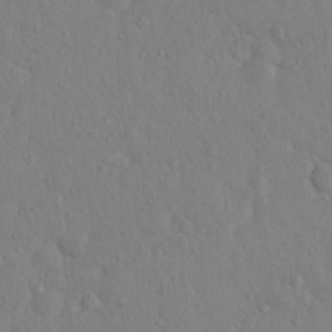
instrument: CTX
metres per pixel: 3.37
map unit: Hto
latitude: 14.7058
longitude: -29.5749
